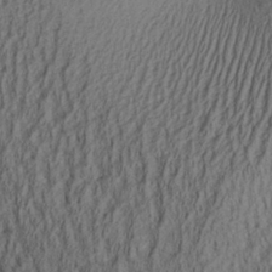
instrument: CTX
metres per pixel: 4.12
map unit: Aa
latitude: 27.4238
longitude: -136.2523
